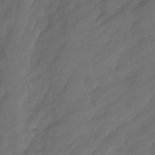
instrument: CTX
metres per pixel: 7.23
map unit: Aa
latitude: -11.0486
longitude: -68.0255
